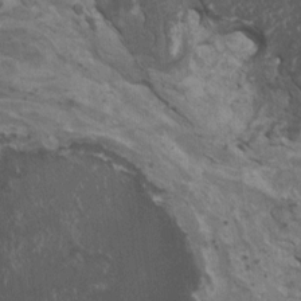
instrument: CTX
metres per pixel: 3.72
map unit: HNhu
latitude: 2.4412
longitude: 3.6910
